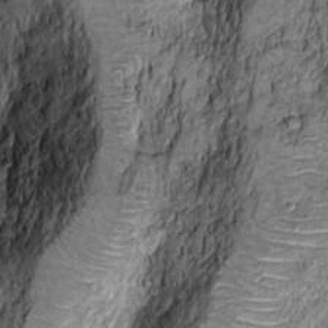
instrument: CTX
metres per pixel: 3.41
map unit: Hto
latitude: 10.7813
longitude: -36.5546
